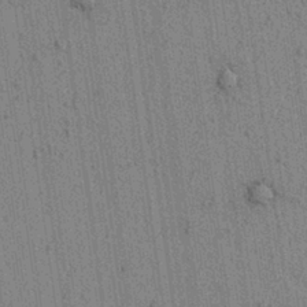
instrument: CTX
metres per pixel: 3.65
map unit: lAvf
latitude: 6.4601
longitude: 164.7841
